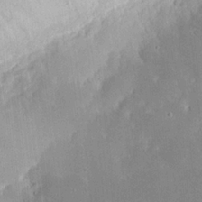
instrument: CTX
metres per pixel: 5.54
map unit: eHh
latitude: 20.3090
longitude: -68.0633
